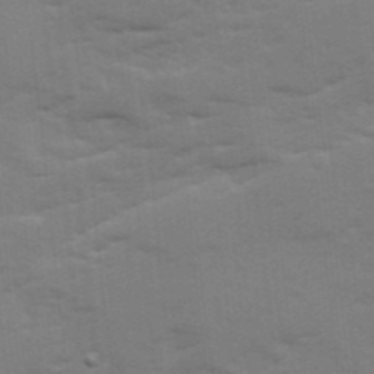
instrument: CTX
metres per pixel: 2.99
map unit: Ave
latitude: 12.7435
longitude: -102.2522
